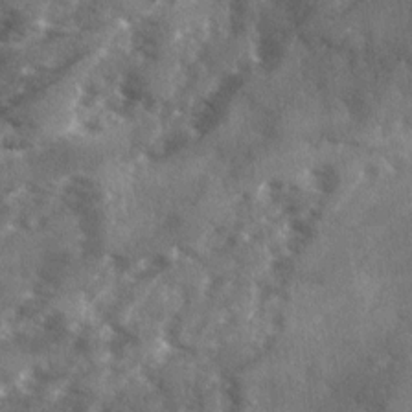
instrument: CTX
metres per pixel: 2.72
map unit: Ave
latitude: 18.6490
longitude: -130.3657
